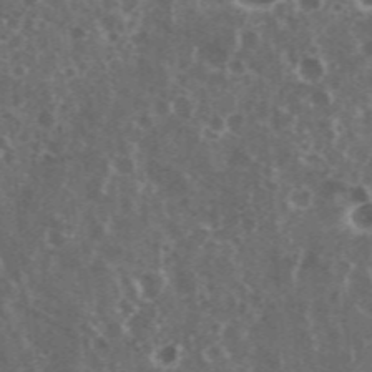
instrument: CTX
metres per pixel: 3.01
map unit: eHh
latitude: 35.1403
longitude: -59.6883
